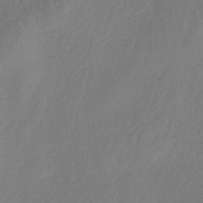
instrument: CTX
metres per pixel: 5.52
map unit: lHb
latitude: -35.2376
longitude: 67.6533
